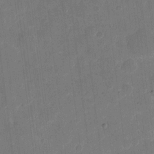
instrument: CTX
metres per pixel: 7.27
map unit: eHh
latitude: 11.6127
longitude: -66.8946
